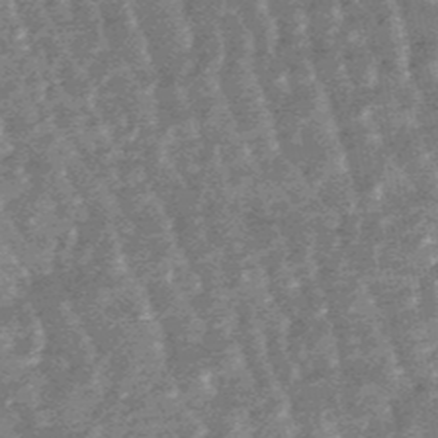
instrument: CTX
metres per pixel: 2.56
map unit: lHb
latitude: -48.2740
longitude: 80.0283
